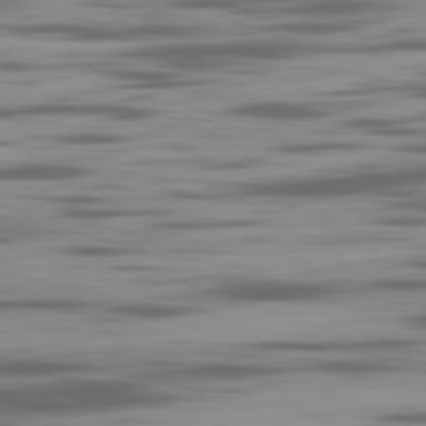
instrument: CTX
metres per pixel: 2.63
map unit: Ap
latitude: -82.0850
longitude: -69.3104
